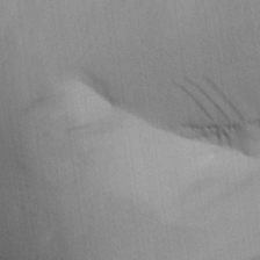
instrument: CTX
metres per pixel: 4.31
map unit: Aa
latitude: 25.9906
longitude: -143.4804
